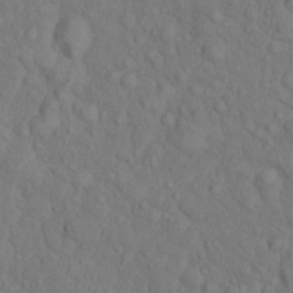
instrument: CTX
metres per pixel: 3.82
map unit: eHh
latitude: 1.2915
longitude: -56.3278
